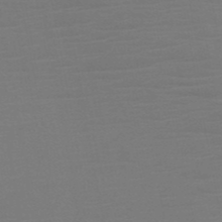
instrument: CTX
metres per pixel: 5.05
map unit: HNb
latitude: -50.7463
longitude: -46.0444
